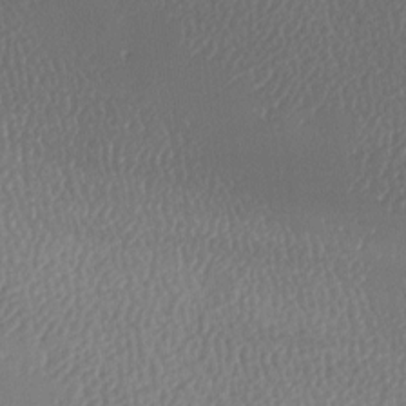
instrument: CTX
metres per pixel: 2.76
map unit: lAa
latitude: -8.7652
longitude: -128.2144
